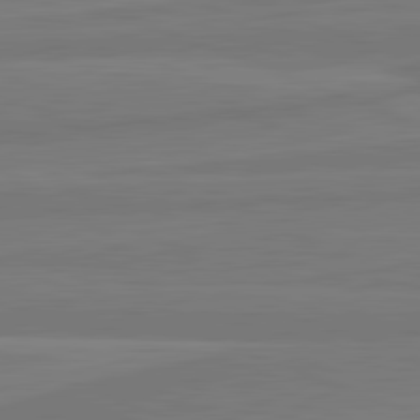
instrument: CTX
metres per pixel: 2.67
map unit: lApd
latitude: 82.0822
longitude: -175.2537
